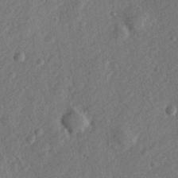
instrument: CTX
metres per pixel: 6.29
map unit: lHvf
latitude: 23.4804
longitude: 144.0850
